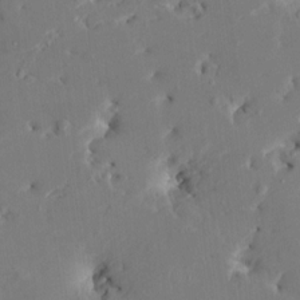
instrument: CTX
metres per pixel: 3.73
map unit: HNhu
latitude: 5.1970
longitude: -5.3671
